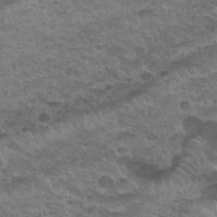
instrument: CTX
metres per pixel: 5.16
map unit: Nhu
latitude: 30.5735
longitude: -52.5924
